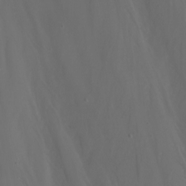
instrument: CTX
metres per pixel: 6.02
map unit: Nhu
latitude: -4.4251
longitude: -76.4223
